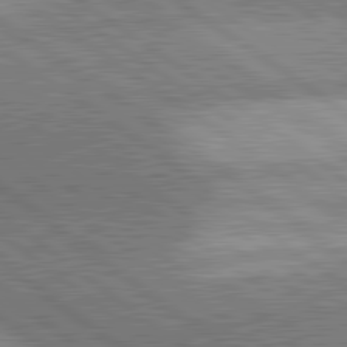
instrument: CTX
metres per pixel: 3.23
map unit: lApd
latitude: 81.3859
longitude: 141.2943
